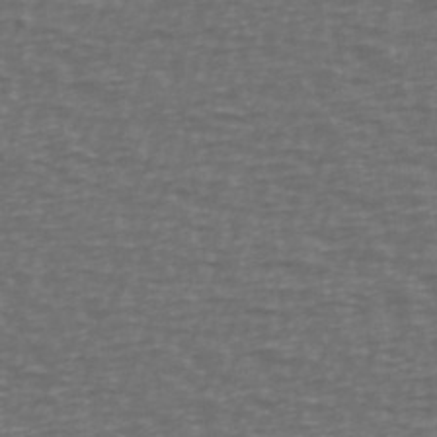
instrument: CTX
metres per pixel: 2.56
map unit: Ave
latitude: 39.3671
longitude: -113.2726
